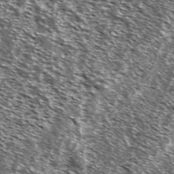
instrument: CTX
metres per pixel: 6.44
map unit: Ave
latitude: 37.5749
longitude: -108.6679
